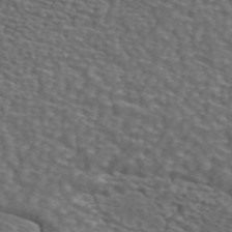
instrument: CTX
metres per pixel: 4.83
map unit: ANa
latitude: 44.4979
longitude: 28.5952
